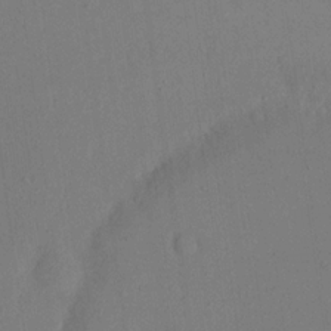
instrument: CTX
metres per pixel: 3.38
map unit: eHh
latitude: 16.7435
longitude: -67.5749
